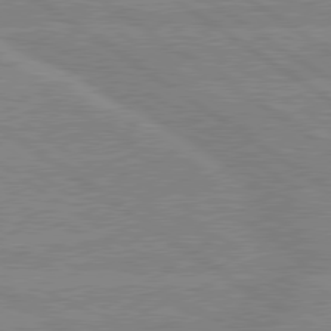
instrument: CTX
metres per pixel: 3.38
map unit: lApd
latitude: 79.4616
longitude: -132.3089
